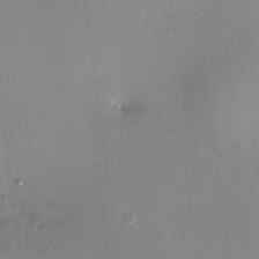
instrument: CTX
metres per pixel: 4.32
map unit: HNhu
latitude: 5.5938
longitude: 9.5210
